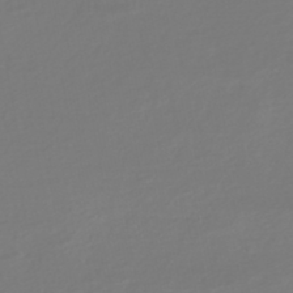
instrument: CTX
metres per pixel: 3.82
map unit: HNhu
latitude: -47.1431
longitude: 104.0850
